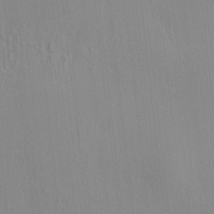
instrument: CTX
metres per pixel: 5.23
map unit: HNhu
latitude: 7.4426
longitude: 13.2943
